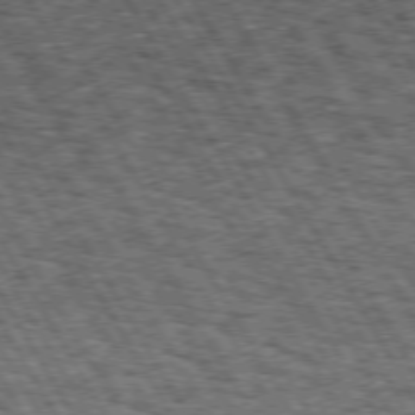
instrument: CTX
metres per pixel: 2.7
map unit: Hpe
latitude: 73.3104
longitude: -125.7260
